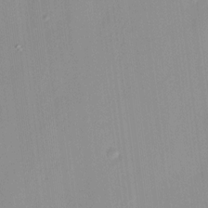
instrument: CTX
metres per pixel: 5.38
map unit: HNhu
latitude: 11.5371
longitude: 9.4265
